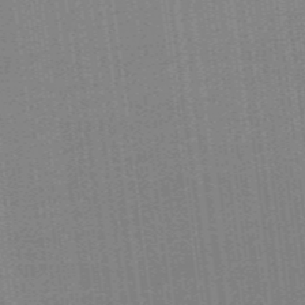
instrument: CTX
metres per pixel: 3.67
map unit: lHb
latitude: -47.9556
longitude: 61.1242
